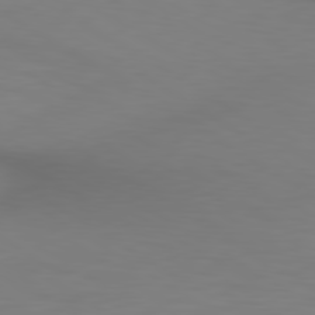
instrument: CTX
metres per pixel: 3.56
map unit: lApd
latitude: 80.1578
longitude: 120.2739
